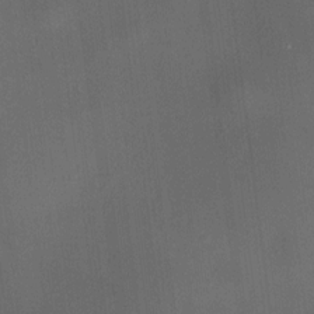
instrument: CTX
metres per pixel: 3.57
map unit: HNhu
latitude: 9.0270
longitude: 13.1053
